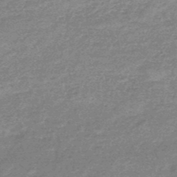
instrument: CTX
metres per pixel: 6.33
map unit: HNb
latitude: -48.3684
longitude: -39.1781
